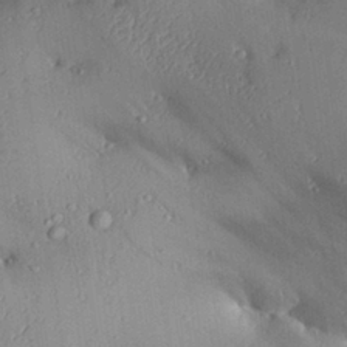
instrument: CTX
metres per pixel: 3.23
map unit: Aa
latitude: 27.6505
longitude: -129.8394
